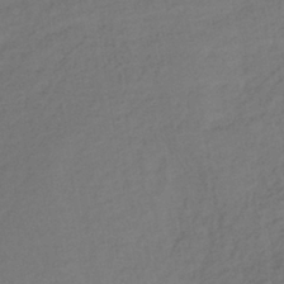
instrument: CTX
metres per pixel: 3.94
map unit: lHb
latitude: -39.6911
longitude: 68.9163
